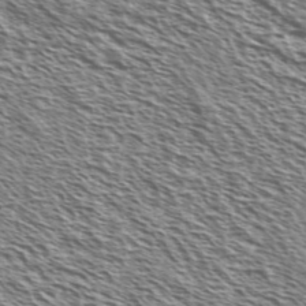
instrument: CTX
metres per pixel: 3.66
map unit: Ave
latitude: 37.4049
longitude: -111.6694
